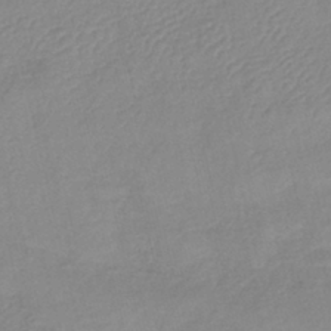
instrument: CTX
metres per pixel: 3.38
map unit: lHb
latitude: -41.0486
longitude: 76.2928
